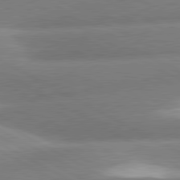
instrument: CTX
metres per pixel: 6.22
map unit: lApd
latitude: 80.8191
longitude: -163.5560
